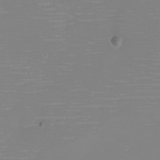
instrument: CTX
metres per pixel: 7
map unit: eHh
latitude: -6.1983
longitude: -83.7827
